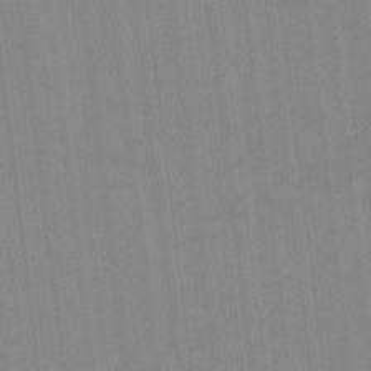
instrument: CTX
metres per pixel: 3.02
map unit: HNhu
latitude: -1.3699
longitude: -6.5357
